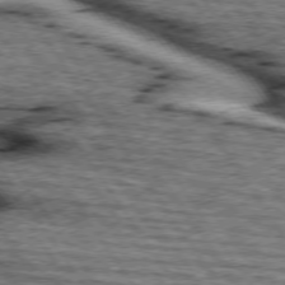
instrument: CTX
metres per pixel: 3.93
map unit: lApd
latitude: 74.8002
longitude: -72.9514
